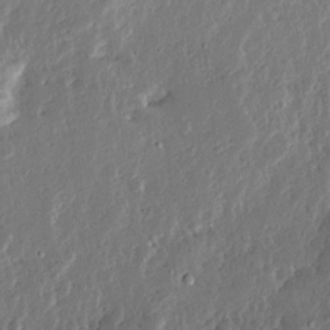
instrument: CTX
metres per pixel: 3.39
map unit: Ave
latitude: 14.5357
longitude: -138.0444
